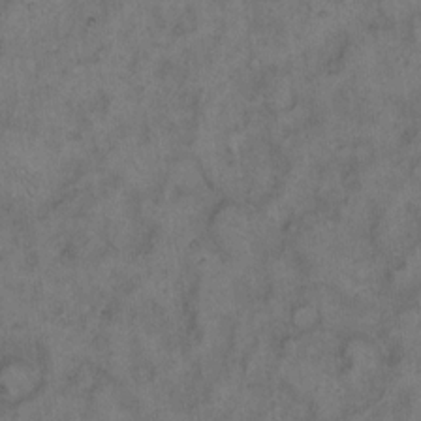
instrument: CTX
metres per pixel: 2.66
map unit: eHh
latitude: 11.1592
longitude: -62.4223
